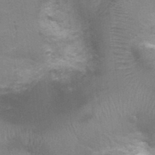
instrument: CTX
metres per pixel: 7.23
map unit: Nhu
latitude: 1.2348
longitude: -17.8016
